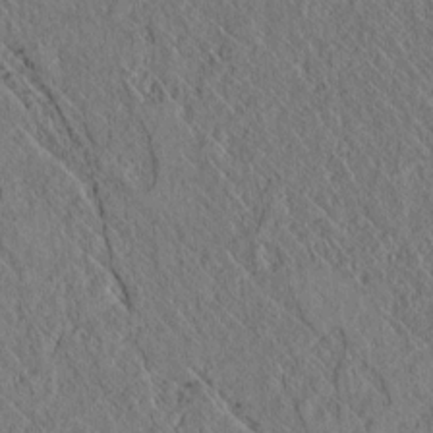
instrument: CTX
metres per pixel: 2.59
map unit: lAvf
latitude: 6.6868
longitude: 158.8785
